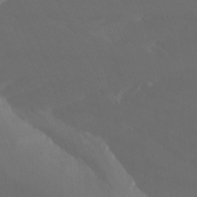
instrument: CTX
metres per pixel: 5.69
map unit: Nhu
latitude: -7.7477
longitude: -52.4412
